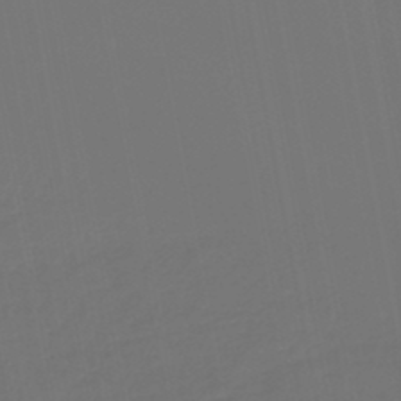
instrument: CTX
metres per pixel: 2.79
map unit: lHb
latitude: -46.6896
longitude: 74.2929
